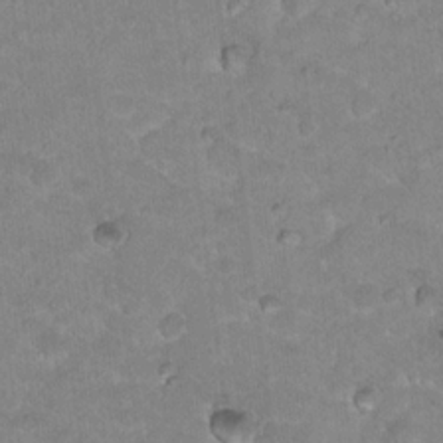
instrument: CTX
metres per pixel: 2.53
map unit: Hto
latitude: 18.2522
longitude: -35.4804
